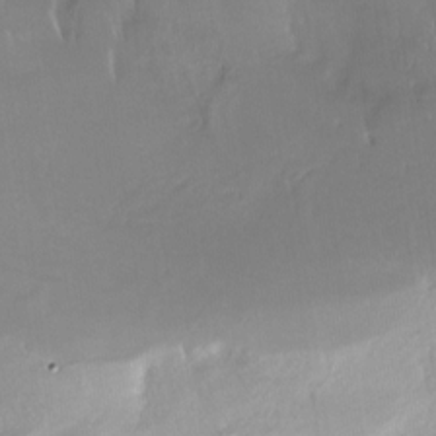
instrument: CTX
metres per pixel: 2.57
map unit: Nhe
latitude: -27.1998
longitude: -110.6113
